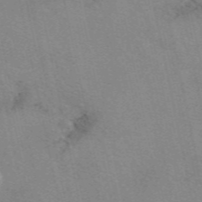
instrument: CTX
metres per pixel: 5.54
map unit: eAb
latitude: 50.1011
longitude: 105.9178
